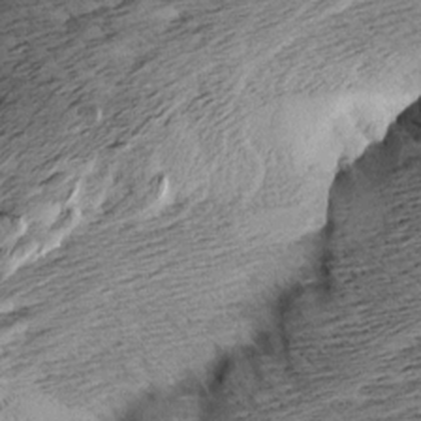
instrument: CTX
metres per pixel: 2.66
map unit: Aa
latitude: 8.0822
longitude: -139.8772
